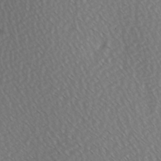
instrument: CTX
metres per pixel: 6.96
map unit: Hve
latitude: 2.9324
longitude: -120.8380
